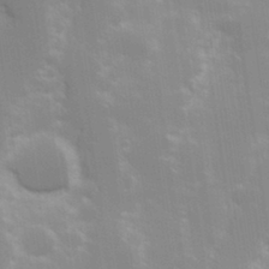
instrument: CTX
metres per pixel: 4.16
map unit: Hve
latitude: 30.8947
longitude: 149.6533
